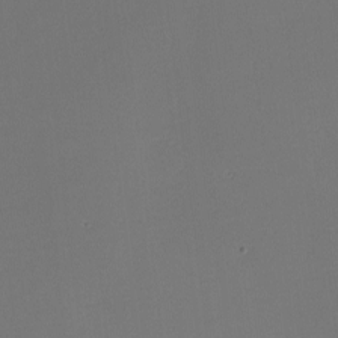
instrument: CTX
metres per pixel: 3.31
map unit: lHvf
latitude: -8.5574
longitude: -100.5546
